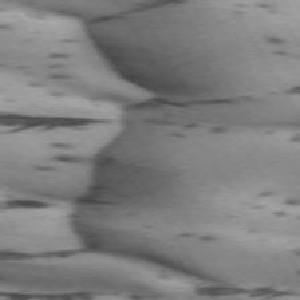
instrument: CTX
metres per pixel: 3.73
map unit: lApd
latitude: 71.8961
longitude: -52.6680
